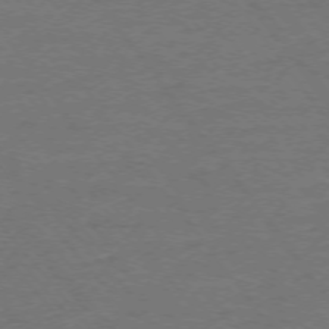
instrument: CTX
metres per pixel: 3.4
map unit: Ap
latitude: -75.2943
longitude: -82.3845
